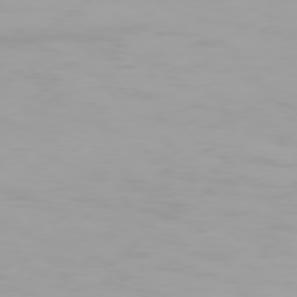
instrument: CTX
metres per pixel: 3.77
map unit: Hpe
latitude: 76.0633
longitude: -142.6491
